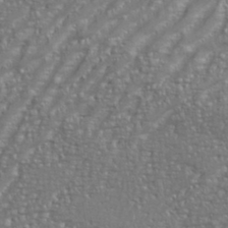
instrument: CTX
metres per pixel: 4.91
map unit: eHh
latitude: 35.2914
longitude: -133.8772
